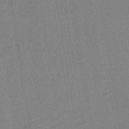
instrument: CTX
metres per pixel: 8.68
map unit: lHb
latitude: -41.2565
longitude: 60.6141
